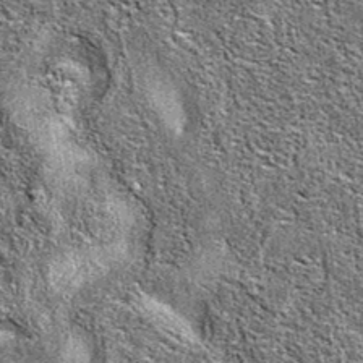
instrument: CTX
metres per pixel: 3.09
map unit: eAb
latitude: 37.0836
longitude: 106.0472
